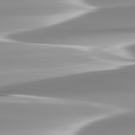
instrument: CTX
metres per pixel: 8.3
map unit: lApd
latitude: 82.7624
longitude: -137.8017
